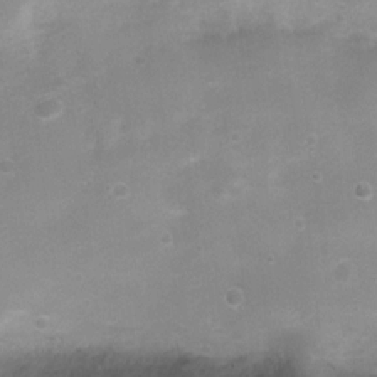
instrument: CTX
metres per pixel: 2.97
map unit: Ht
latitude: 5.0080
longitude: -21.3293
